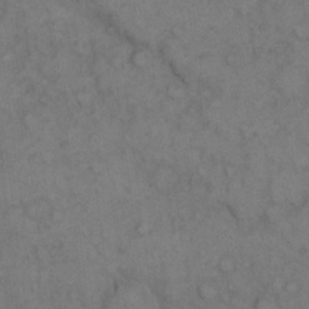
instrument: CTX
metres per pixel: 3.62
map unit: eHh
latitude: 10.9892
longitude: -63.3104
